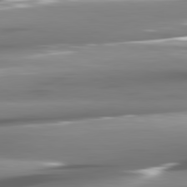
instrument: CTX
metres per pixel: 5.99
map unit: lApd
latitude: 81.4048
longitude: -144.7813
